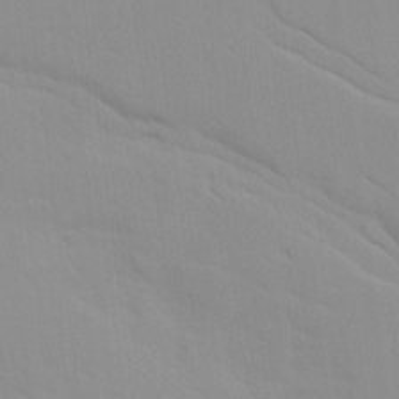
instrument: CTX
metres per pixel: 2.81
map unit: Ave
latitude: 9.6127
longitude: -103.1025
